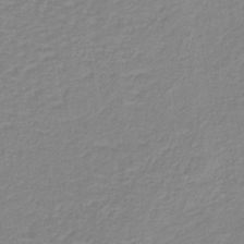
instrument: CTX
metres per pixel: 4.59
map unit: HNb
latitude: -40.2739
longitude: 51.0108
